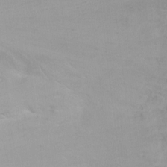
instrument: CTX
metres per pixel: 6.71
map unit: Ht
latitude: 1.1970
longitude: -36.2523
